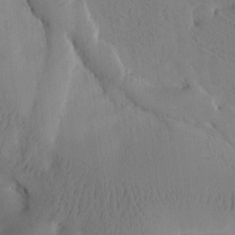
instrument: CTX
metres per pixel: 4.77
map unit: Htu
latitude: -3.1431
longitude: 168.2361
